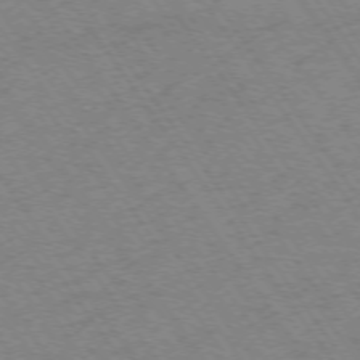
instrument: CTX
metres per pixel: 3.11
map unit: Ap
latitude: -74.7086
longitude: -78.3656
